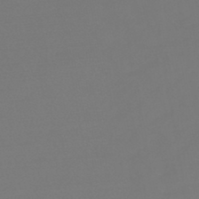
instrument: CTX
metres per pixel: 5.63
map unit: lHb
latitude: -45.7856
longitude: 75.9745
